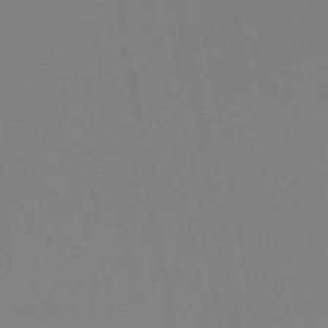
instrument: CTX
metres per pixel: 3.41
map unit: HNb
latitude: -45.6344
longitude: 55.5777
